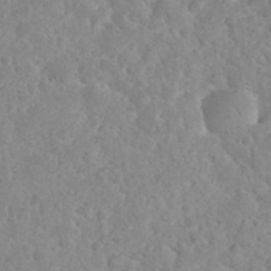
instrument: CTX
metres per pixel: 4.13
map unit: eHh
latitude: 35.2348
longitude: -64.4412
